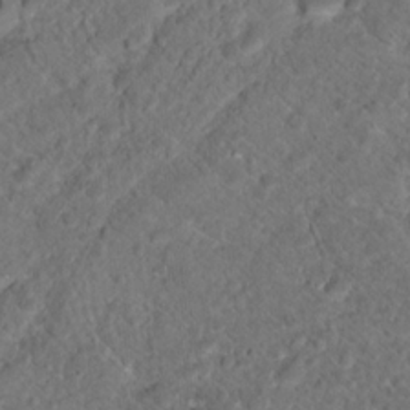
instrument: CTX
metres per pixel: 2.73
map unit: Hto
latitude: 17.2726
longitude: -37.4805
